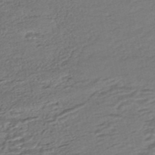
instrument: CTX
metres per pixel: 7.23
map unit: HNhu
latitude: -45.5399
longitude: 104.6518
